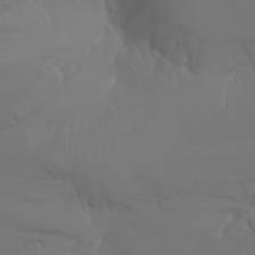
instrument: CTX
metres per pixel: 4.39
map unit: Aa
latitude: -6.9730
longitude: -85.3860
